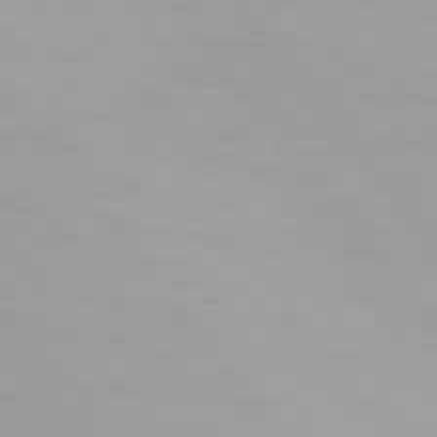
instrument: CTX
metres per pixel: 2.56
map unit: Hpe
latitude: 74.4034
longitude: -129.0836
